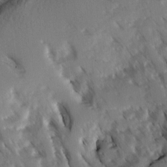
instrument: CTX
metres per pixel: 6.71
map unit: Ave
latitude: -0.8597
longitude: -111.3860
